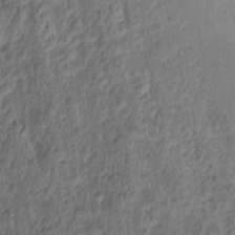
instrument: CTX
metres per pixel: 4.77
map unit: Nve
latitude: -7.0486
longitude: 174.7085
